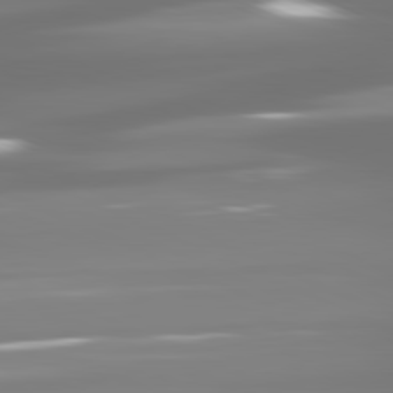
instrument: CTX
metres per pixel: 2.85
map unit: lApd
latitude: 81.7072
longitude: -137.1403
